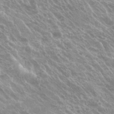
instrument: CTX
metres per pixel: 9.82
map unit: Hto
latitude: 23.5371
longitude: -37.1781
